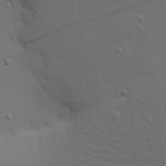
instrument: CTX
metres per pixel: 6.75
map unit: Aa
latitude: 19.3292
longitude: -142.5168
